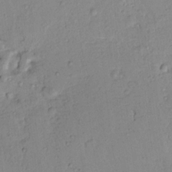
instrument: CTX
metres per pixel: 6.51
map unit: HNhu
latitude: 11.2348
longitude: 24.0283
